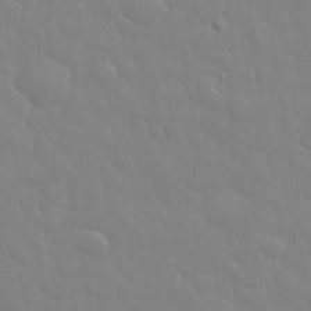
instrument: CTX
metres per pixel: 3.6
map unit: eHh
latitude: 32.8569
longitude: -60.5168
